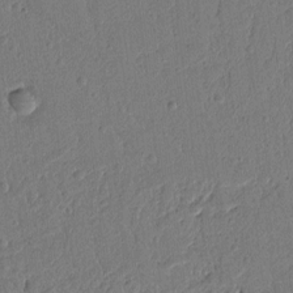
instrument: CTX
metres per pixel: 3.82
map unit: Ht
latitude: 9.2537
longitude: -78.7058
